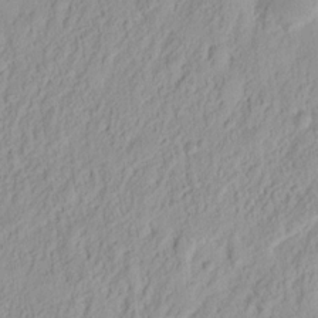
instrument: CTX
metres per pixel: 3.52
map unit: eHh
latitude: 14.4223
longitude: -72.7058
